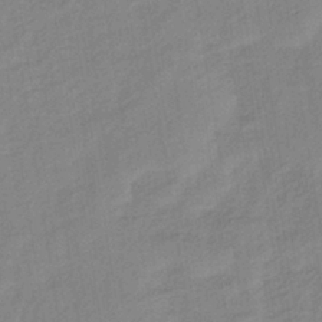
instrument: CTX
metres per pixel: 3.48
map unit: lHb
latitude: -36.0472
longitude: 72.1606
